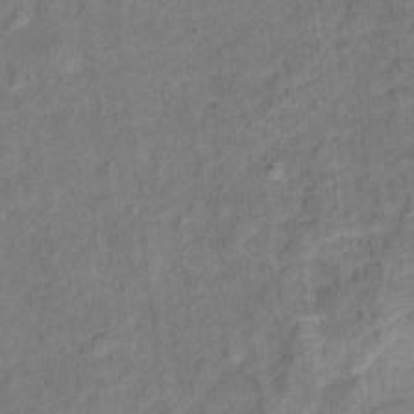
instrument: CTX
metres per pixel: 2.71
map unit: Ht
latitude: 13.5938
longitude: -39.9906
